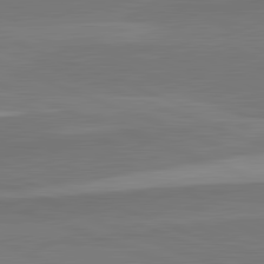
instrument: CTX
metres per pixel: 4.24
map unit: lApd
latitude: 82.3089
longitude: 137.7477
